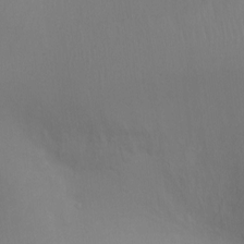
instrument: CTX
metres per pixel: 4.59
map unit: Ht
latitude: -9.2187
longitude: -32.4412
